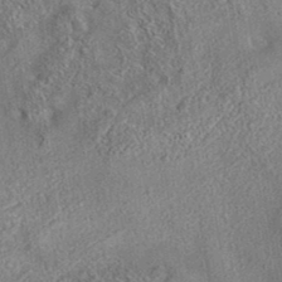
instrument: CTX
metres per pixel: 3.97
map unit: eAb
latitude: 35.7638
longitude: 113.4077
